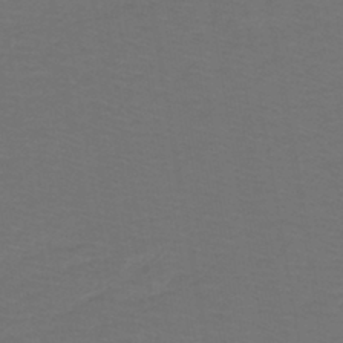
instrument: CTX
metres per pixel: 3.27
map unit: lHb
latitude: -43.2942
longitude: 52.9919
